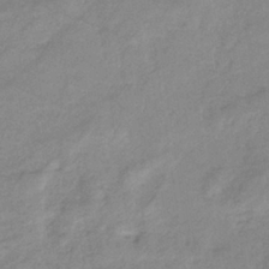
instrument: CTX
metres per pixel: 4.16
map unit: eHb
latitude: -36.6329
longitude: 75.3132
